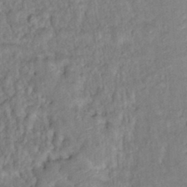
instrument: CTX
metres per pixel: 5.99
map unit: Hto
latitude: 16.0822
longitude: -35.4426
